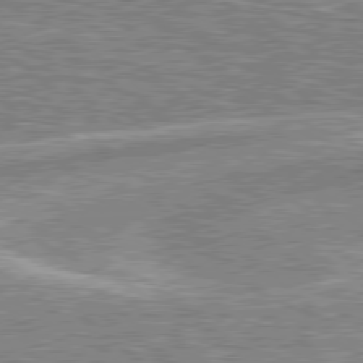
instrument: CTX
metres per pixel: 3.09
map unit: lApd
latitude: 78.9703
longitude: -157.5560
